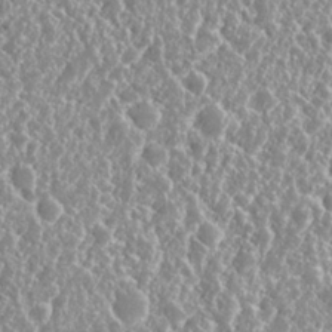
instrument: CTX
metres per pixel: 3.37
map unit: Nhu
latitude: 26.1578
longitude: -60.6112
